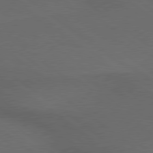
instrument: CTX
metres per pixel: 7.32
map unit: lApd
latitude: 79.4805
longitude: -176.8191
